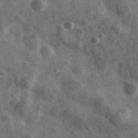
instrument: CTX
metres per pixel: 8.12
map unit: Ave
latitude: 38.8191
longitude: -107.6127
